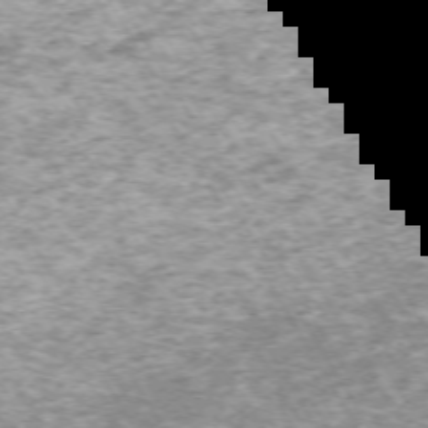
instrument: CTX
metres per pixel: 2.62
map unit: Hpe
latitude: -70.8975
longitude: 13.9367
